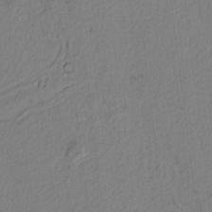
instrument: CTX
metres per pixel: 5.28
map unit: Htu
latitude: -3.1809
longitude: 167.5210
